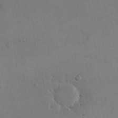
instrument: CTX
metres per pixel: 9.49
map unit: eHh
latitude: 16.7246
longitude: -67.2537
